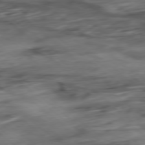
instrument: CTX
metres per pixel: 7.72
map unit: Hpe
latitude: -78.9352
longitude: -18.1011
